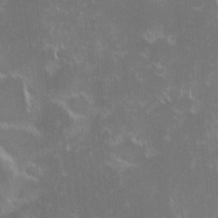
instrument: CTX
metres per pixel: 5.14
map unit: eHh
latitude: -2.1983
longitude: -86.1011
